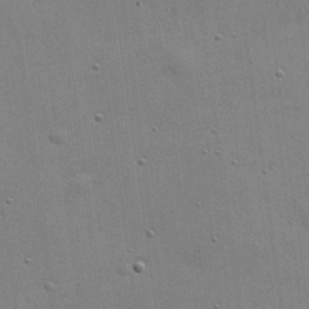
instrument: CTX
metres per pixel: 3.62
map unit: eHh
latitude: 22.1578
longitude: -67.2348
